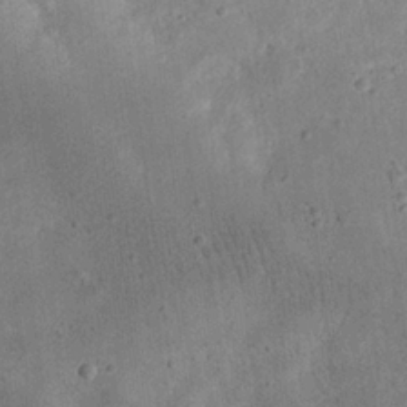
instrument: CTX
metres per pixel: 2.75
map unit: eHh
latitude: 23.6505
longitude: -68.5546
